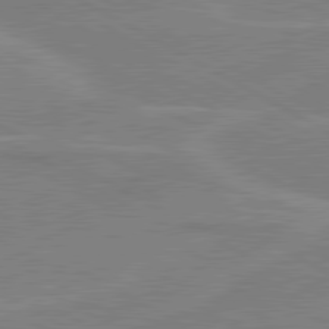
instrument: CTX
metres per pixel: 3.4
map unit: lApd
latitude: 80.6679
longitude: 121.9745
